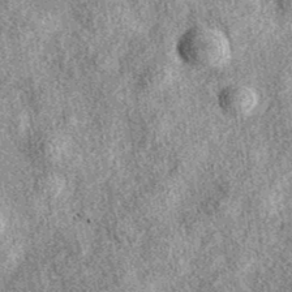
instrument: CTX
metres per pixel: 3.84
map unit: eAb
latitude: 38.2333
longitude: 107.1053
